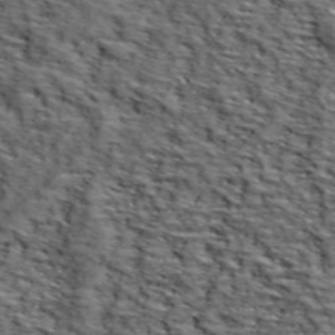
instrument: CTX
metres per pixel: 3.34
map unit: lHvf
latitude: 39.0836
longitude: -86.8191
